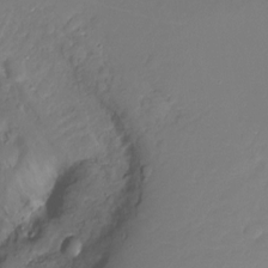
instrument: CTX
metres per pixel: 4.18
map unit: Hto
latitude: -13.1242
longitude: -39.6883
